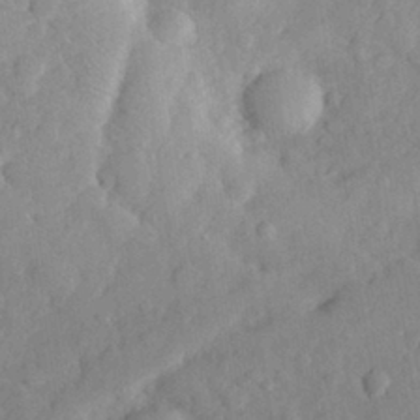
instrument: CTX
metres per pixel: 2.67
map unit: eHh
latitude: 30.1011
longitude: -73.4616
